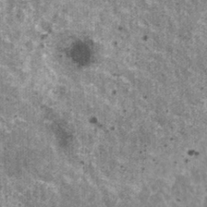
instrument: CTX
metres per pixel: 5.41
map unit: HNhu
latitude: 2.6490
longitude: 5.2187
